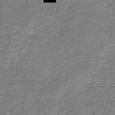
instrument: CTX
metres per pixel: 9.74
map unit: eAb
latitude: -37.1053
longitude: 52.4818
